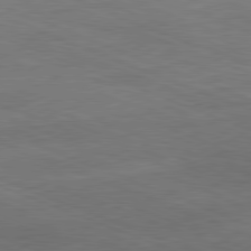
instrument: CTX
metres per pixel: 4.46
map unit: Hpe
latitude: -81.9367
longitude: 15.1620
